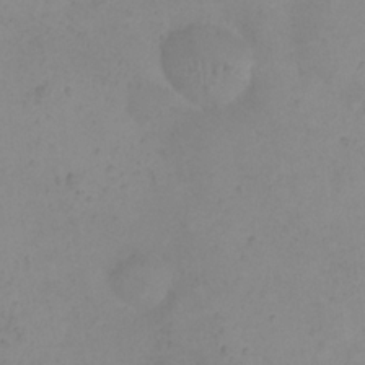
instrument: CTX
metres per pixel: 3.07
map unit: eHh
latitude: 24.0633
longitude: -64.7624
